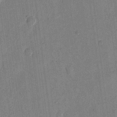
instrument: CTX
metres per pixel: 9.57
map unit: eHh
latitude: 12.9892
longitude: -68.4790
